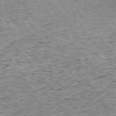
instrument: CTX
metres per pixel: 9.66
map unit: Ap
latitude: -75.2376
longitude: -86.9325
